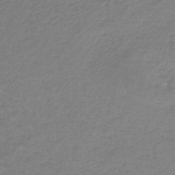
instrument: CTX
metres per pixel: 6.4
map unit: lHb
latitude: -42.1038
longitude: 72.8408
